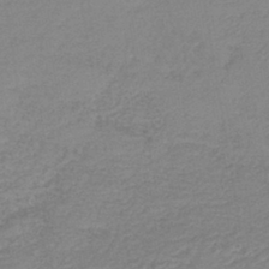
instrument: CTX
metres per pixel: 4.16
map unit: lHb
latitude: -41.2565
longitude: 53.5210
